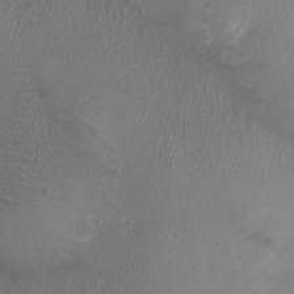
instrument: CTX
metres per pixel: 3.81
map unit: Nhu
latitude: 0.9324
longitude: -15.9339
